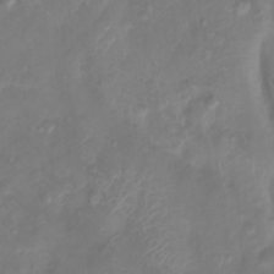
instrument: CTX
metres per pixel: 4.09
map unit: Htu
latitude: 3.1214
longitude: -22.0255
